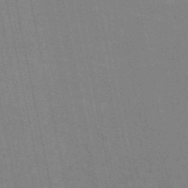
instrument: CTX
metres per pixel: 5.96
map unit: HNb
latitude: -54.3117
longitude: -45.2348
